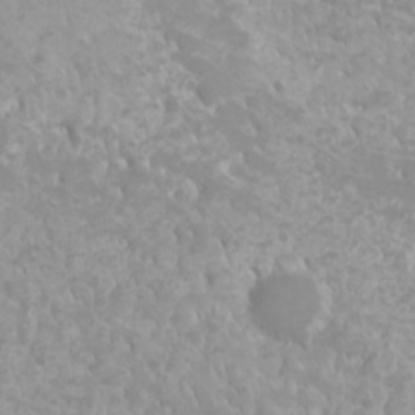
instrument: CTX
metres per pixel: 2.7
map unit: Ht
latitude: -3.0297
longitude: -25.8772
